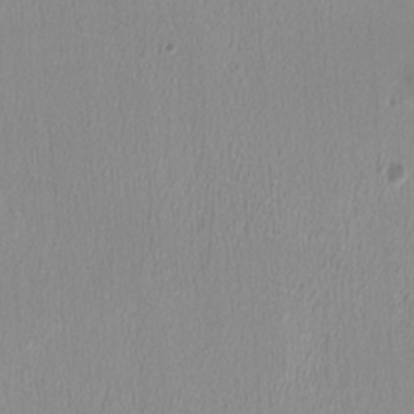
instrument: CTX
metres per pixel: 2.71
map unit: HNhu
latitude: -1.8423
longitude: -1.5938
